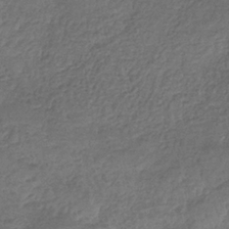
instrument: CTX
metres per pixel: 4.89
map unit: eHb
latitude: -32.5952
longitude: 73.5021
